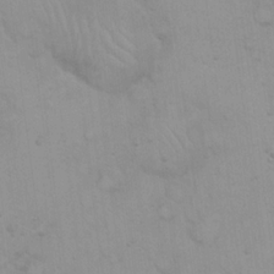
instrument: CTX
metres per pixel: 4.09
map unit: eHh
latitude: 19.8016
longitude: -60.1200
